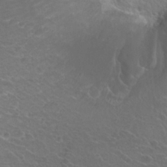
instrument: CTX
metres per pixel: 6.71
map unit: Hto
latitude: 23.5371
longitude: -30.9136
